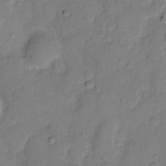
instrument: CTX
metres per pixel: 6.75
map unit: eHh
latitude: 11.5182
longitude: -64.6113
